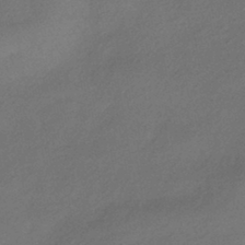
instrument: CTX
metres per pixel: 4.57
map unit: HNhu
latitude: -42.7652
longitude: 90.1228
